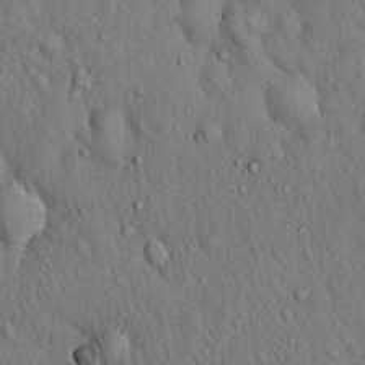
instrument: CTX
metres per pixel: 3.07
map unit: Hto
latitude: 16.7435
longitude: -58.8569
